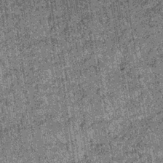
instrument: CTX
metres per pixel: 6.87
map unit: lHb
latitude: -36.5384
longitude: 66.9920
